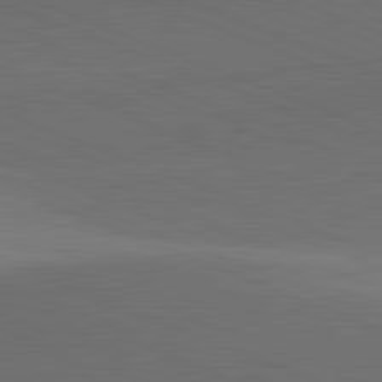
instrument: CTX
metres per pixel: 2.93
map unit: lApd
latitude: 81.8205
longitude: 136.8786
